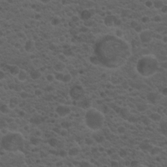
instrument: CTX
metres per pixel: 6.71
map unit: eHh
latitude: 0.8002
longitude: -56.4978
